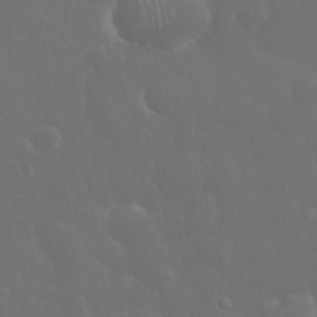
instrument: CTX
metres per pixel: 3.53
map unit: eHh
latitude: 33.6127
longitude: -60.6490
